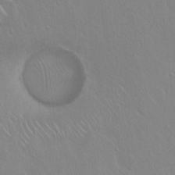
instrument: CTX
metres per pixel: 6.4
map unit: Hto
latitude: 17.7261
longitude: -58.0822
